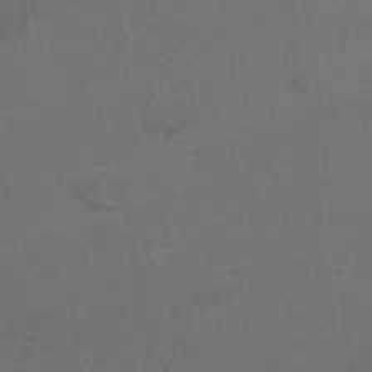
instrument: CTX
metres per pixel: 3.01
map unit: Nhu
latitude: 25.8394
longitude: -53.8772
